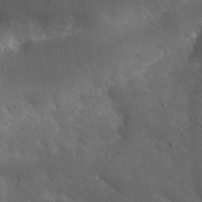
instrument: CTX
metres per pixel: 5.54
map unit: eHh
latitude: 30.4979
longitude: -68.6302
